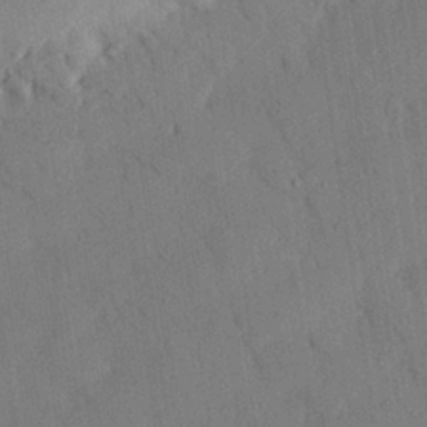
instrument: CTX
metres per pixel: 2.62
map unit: eHh
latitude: 25.9339
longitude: -80.2522
